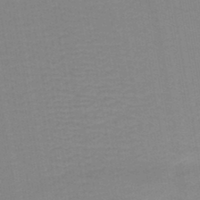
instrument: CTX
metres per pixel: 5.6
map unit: HNb
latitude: -44.4251
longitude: 51.8611
